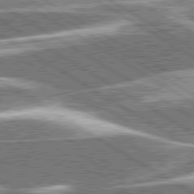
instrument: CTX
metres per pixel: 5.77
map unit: lApd
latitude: 79.8206
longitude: -96.1200
